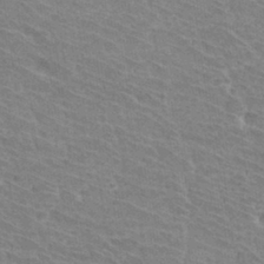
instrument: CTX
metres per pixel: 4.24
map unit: Hto
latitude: 31.5749
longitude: -41.5371
